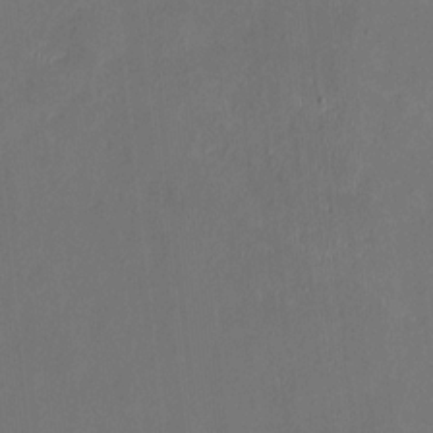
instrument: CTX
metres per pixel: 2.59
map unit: HNhu
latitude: 0.0822
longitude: -5.5371
